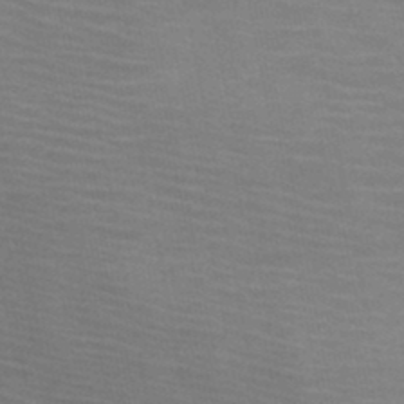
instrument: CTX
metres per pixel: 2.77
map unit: HNb
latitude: -46.5196
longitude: -47.4427
